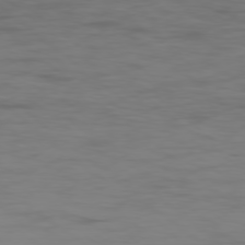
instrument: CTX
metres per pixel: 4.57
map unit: Ap
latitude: -77.8611
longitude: -95.2915
